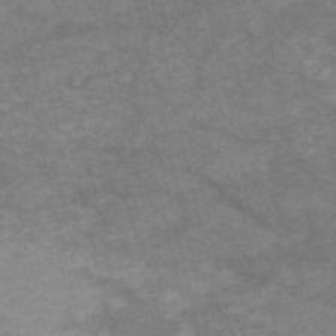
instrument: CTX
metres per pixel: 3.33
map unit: HNb
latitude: -54.1039
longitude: -43.3104
